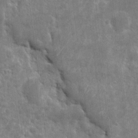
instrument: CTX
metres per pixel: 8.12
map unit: eHh
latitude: 7.8583
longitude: -72.8758
